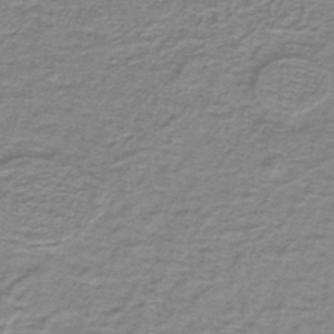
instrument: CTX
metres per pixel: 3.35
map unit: lHb
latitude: -44.2928
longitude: 56.9541
